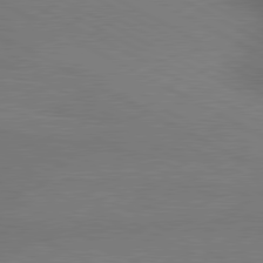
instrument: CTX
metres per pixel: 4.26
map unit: lApd
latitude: 80.4412
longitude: 128.9164
